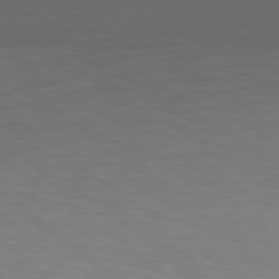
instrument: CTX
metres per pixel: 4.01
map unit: lApd
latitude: 79.1403
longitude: -162.6680
